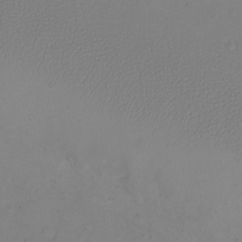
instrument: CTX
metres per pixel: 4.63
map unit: eHh
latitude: -9.5210
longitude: -68.3656
